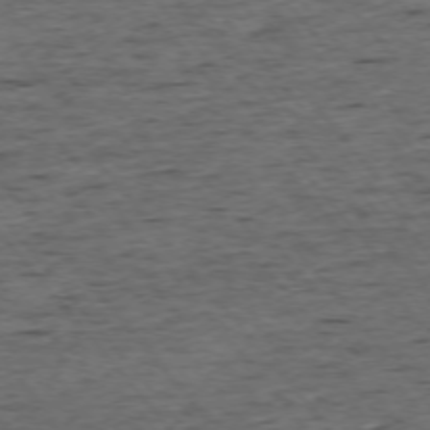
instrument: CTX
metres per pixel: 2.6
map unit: Ap
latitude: -75.2943
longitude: -90.3656
